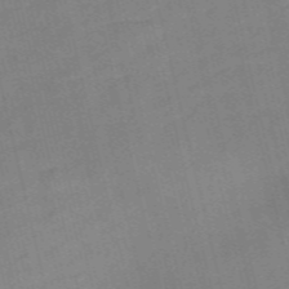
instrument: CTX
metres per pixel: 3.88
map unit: Nve
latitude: -58.5951
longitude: 51.0864
